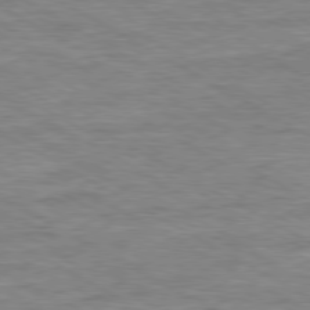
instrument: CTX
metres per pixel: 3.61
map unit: Ap
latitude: -80.5574
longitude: -77.3292
